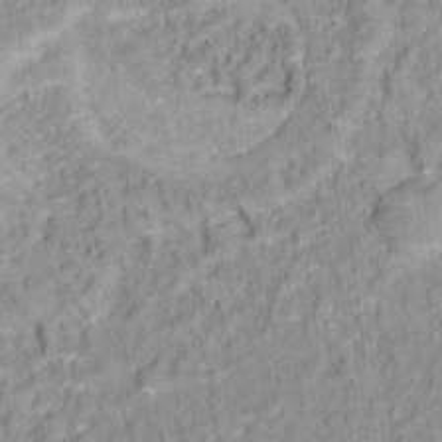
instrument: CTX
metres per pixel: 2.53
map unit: Hto
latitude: 16.0633
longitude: -36.4601
